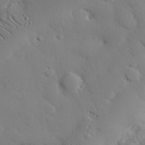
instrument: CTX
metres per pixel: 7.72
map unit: eHh
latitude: 28.1389
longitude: -81.5938
